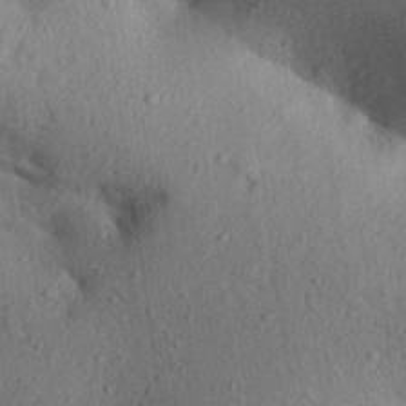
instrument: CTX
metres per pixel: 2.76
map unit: Aa
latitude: 30.4223
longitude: -146.8380
